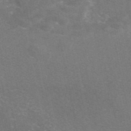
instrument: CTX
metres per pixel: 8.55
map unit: eAb
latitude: 46.9892
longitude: 115.8044
